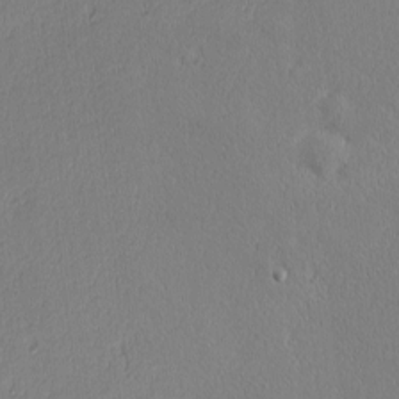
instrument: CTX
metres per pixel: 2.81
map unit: Nhu
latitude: 0.9702
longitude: -78.4412
